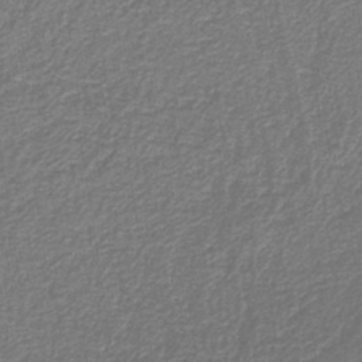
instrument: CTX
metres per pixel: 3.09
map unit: eAb
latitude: -39.4266
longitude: 52.0472
